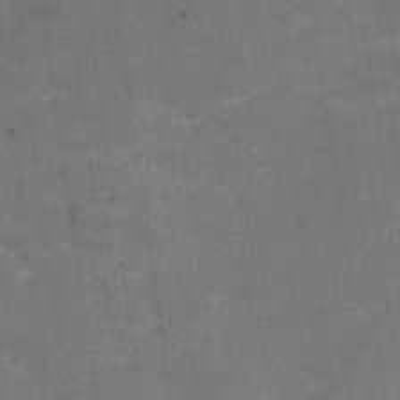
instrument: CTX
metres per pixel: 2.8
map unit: Hve
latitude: -30.2361
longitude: 93.4832
